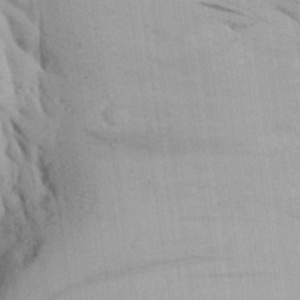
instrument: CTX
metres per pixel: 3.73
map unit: Aa
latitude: 27.1970
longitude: -134.4601
